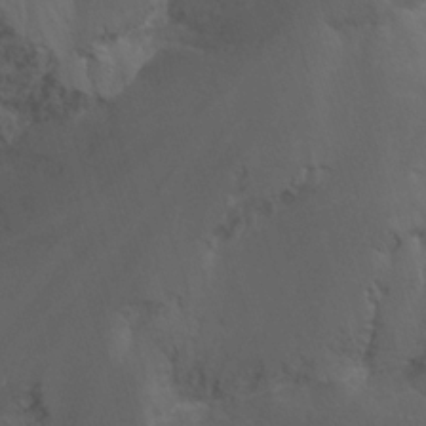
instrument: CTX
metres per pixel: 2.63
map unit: Nhu
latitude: -13.7100
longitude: -65.1026
